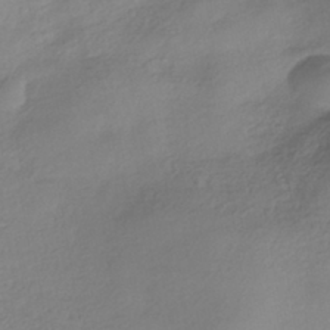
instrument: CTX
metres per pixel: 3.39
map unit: HNhu
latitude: -42.7463
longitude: 102.7085
